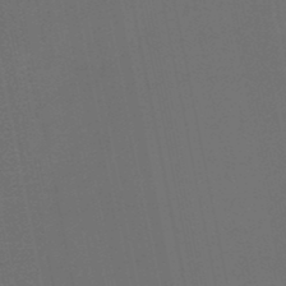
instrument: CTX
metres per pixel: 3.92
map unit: HNb
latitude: -47.8611
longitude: 58.5762
